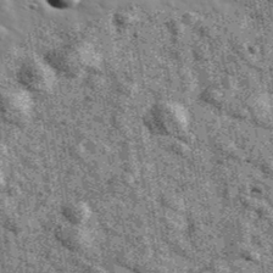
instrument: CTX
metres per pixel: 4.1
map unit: Ave
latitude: 40.9703
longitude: -107.2348
